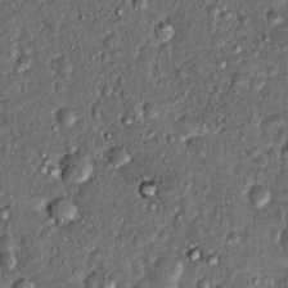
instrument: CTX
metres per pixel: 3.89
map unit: Hto
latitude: 14.9703
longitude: -35.2726
